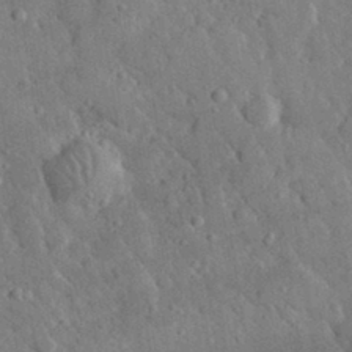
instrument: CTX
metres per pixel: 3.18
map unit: lHvf
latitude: 32.9136
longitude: -86.2711
